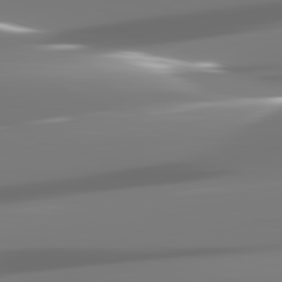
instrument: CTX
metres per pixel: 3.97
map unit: lApd
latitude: 82.4223
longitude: -146.2145
